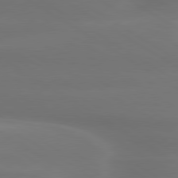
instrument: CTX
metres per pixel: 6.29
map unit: lApd
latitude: 79.7639
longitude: -119.2537
